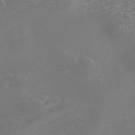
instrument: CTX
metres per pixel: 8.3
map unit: Nhe
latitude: -45.5777
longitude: 152.8408
